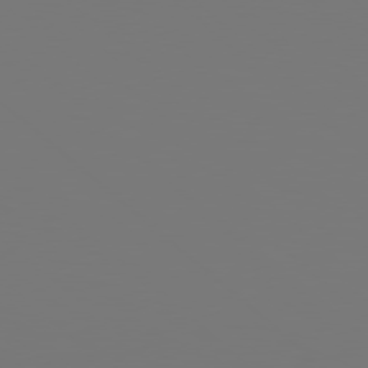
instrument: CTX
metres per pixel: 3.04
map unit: Hpe
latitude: 78.4790
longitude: -173.6315
